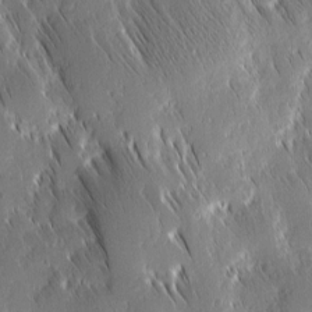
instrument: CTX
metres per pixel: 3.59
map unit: Ave
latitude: 9.3482
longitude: -104.3845
